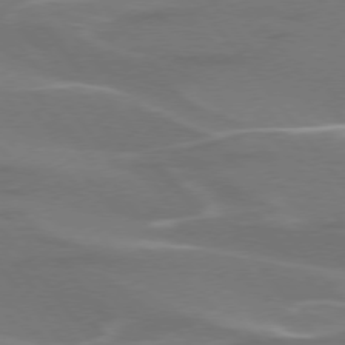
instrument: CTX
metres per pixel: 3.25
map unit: lApd
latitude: 75.1781
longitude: -62.6869
